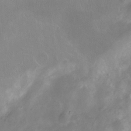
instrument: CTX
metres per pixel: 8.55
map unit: Nhu
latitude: -12.4251
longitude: -40.8569
